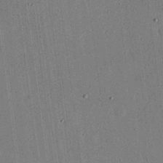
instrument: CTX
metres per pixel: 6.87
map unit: eHh
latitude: 18.7813
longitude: -69.9339
